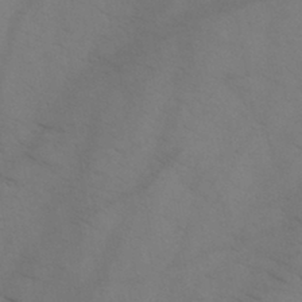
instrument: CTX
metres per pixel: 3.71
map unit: HNb
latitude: -44.3117
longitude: -41.1781
